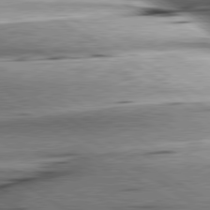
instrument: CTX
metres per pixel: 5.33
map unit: lApd
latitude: 79.9717
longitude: -156.2144
